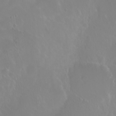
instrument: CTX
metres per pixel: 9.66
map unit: eHh
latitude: 1.3292
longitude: -54.8569
